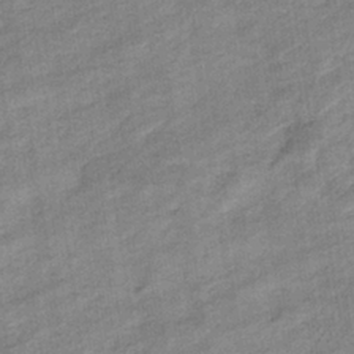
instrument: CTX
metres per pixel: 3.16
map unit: eHb
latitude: -37.1998
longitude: 77.8044
